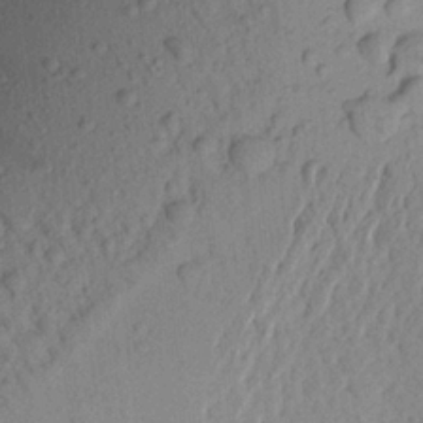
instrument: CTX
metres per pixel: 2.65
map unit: Aa
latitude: 22.8380
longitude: -147.9339
